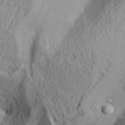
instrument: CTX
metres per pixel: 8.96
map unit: Aa
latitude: 30.4412
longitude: -136.4601
